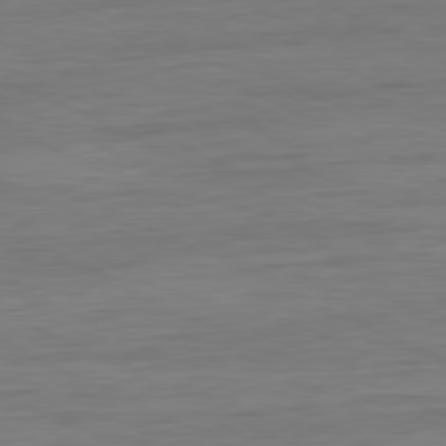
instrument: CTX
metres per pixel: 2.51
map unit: Ap
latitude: -81.1809
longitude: -76.7624
